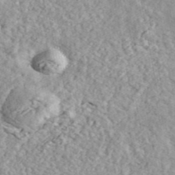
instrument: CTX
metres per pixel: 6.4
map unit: ANa
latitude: 44.1011
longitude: 46.8975
